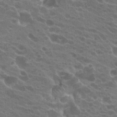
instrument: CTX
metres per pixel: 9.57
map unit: Hto
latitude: 22.4601
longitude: -38.2900
